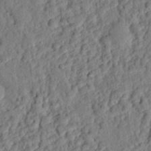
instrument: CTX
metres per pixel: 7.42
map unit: eHh
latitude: 25.7071
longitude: -78.8191
